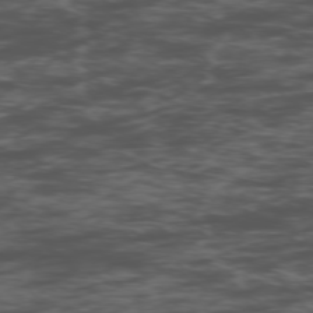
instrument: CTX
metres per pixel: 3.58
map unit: Ap
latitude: -76.5385
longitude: -82.7435
